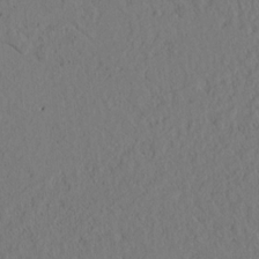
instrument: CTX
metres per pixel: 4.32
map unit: lAvf
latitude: 9.0648
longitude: 165.5588
